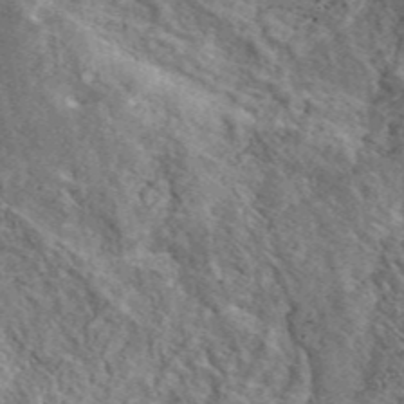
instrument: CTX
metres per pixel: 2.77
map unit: eAb
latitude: 46.0822
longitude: 113.4643
